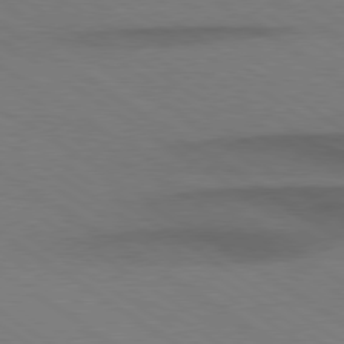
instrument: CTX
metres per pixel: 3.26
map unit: Hpe
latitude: 79.0648
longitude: -123.4237
